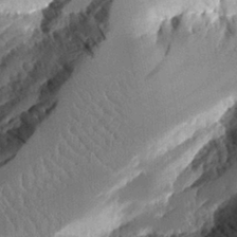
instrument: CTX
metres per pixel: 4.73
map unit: Aa
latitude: 12.2145
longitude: -126.4034
